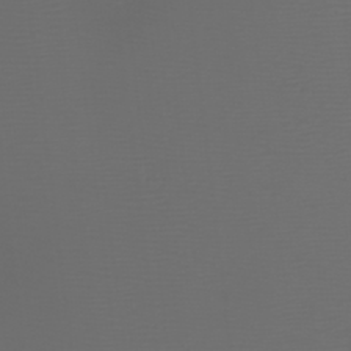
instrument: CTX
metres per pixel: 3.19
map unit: Nhu
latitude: -7.4265
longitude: -91.9528
